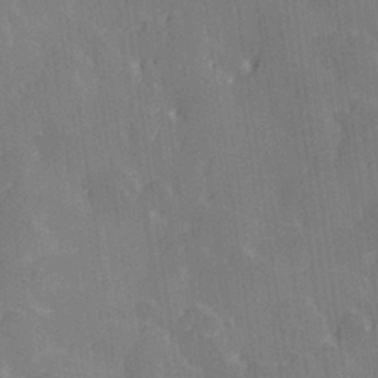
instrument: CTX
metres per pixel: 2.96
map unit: Hve
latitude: 28.3467
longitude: 145.3699
